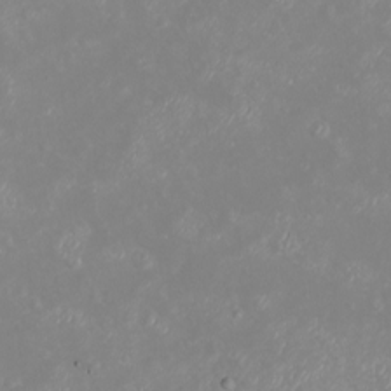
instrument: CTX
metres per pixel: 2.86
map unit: eHh
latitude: -4.5196
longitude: -74.7435
